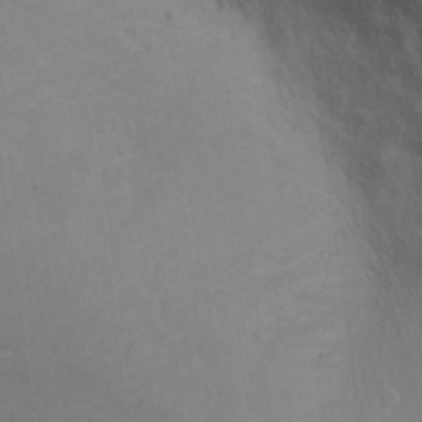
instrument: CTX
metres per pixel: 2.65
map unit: Ht
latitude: 10.9703
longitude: -32.6490
